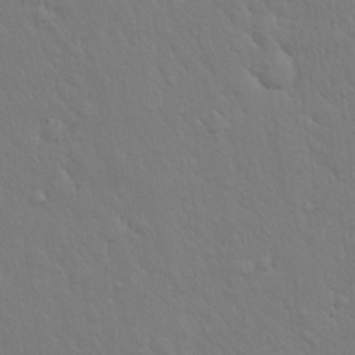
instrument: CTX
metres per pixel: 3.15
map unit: eHh
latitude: 17.8772
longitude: -63.0648
